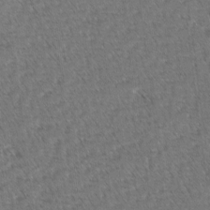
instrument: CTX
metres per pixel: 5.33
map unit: lAvf
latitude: -2.6140
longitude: -113.4048
